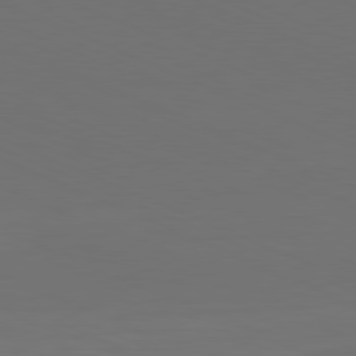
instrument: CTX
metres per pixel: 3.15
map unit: Hpe
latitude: -82.0850
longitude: 19.8800
